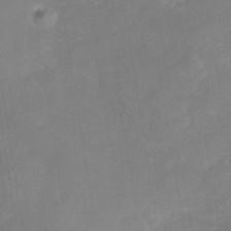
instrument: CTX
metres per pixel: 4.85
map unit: Nhe
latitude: -38.4062
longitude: -113.0269
